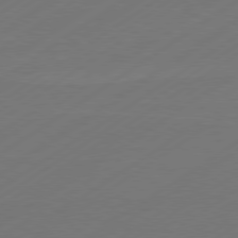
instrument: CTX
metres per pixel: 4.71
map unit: Hpe
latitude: -80.8030
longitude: 15.6155
